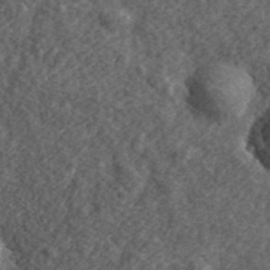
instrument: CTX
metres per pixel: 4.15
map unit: eHh
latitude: 36.1956
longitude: -79.6316
